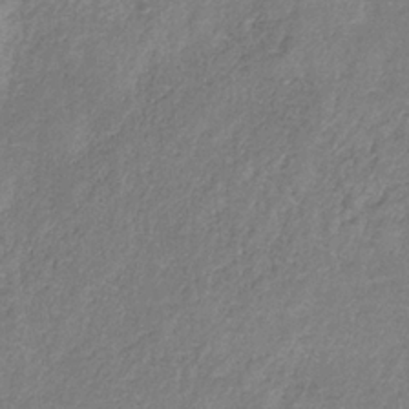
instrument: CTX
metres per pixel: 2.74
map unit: HNb
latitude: -32.2929
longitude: 59.1998
